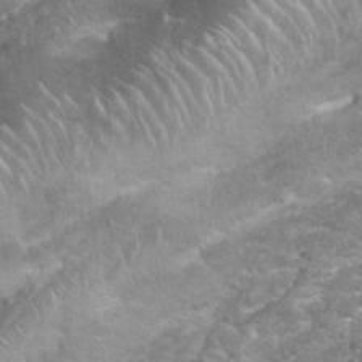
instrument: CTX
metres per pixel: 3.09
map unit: Nhu
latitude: 26.8191
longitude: -61.1592
